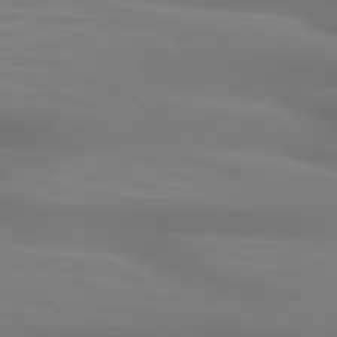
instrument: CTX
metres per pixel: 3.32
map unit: lApd
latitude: 74.4979
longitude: -48.5924
